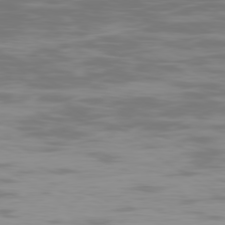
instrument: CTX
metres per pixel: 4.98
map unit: Ap
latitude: -79.8422
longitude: -102.2333
